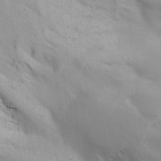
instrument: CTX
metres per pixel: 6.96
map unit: lAa
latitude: 19.7638
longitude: -138.3089
